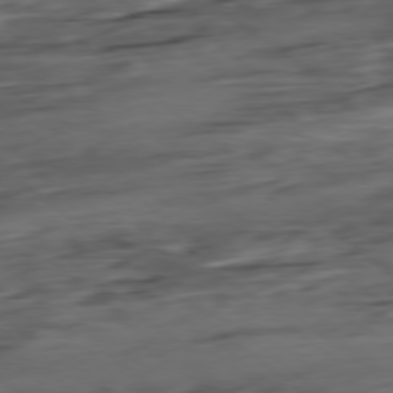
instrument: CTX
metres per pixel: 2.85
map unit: Hpe
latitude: -79.0108
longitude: -18.3278
